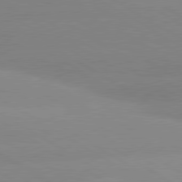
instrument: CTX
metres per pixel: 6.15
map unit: lApd
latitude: 80.4790
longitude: -152.2145
